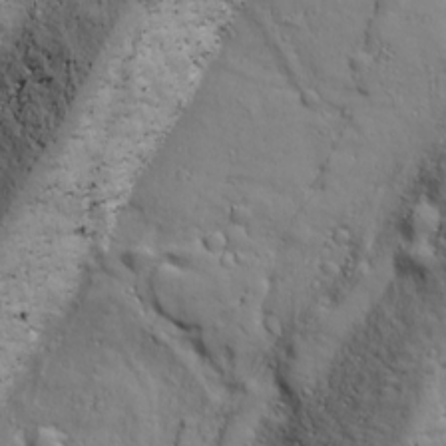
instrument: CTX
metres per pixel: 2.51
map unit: Ave
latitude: 18.1766
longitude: -132.7813
